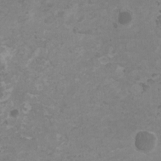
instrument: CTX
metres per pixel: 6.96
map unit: HNhu
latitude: 2.1200
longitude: -1.7449
